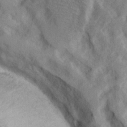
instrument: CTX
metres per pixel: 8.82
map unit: Hve
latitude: 24.9513
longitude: 143.8800
